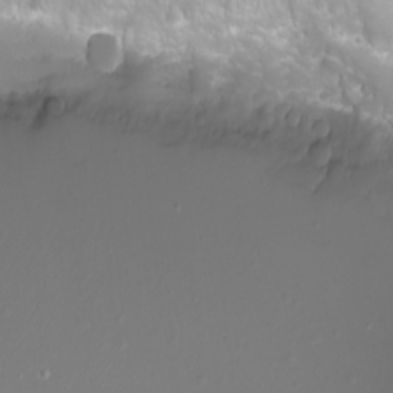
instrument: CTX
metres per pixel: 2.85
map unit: Nhu
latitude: -7.5588
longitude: -74.8569
